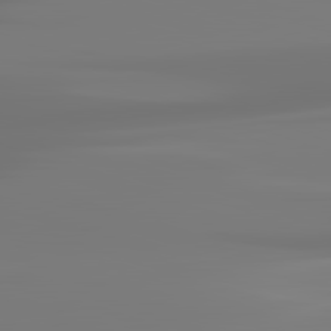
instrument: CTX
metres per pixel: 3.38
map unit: lApd
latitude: 83.0269
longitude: -131.8395
